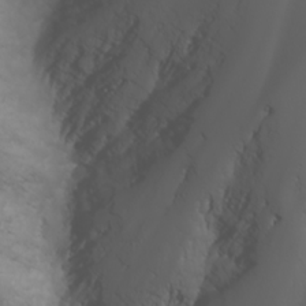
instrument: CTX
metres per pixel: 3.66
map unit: Nhu
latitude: -5.6533
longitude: -89.8773
